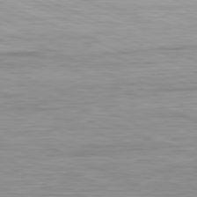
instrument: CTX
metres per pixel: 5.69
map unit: Ap
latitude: -81.8423
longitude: -75.1403
